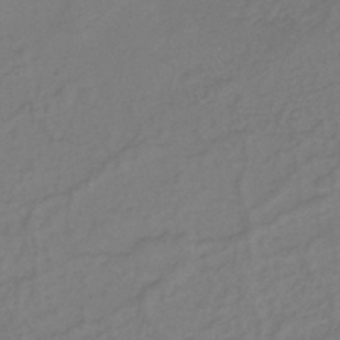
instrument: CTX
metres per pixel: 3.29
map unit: eHh
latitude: -44.1606
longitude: -29.4615
